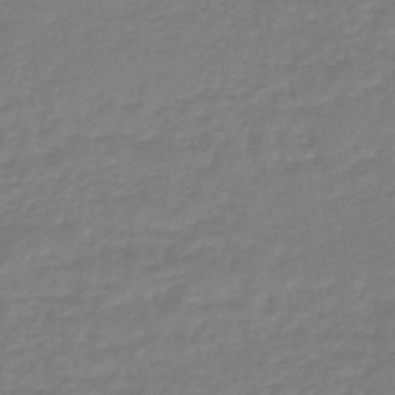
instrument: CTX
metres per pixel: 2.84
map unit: eHb
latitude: -46.1039
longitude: 81.5399
